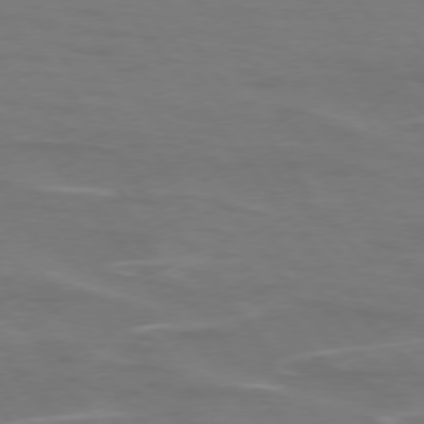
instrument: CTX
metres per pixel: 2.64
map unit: lApd
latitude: 74.8758
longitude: -62.6491
